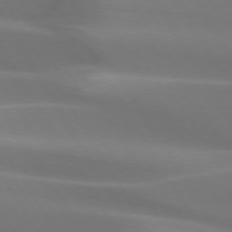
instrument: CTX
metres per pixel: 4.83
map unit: lApd
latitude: 73.2915
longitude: -50.1955
